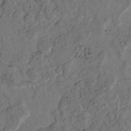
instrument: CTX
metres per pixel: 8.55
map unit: lAvf
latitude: 5.1025
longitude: 158.8030
